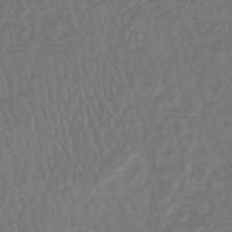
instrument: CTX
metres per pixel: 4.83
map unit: HNhu
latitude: -48.6897
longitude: 101.8611
